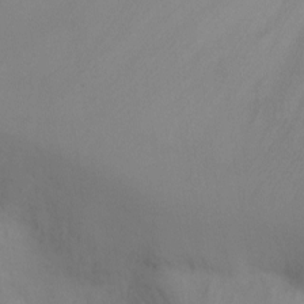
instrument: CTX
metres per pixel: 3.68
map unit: Ht
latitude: -9.5966
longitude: -31.8206
